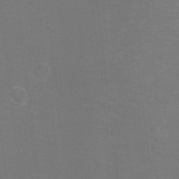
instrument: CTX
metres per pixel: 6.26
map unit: eHh
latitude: -6.3306
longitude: -78.9325
